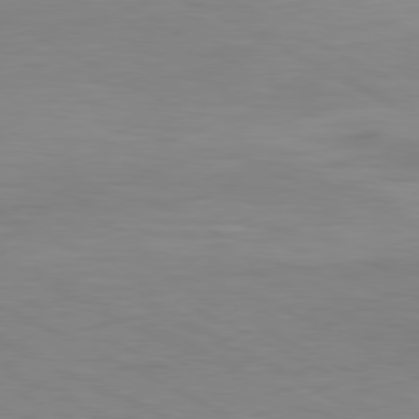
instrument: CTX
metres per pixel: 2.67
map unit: Hpe
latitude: -81.1242
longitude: 18.1984
